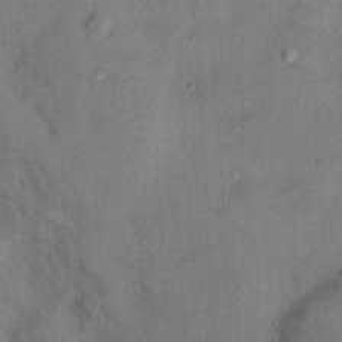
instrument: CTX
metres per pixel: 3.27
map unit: Nhu
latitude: 13.1781
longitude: -27.0648
